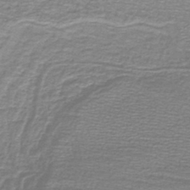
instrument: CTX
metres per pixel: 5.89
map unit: lHb
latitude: -44.0850
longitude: 56.8786
